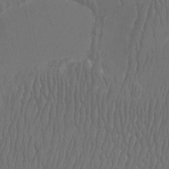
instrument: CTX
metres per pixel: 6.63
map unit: Htu
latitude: -9.1809
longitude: -76.0633
